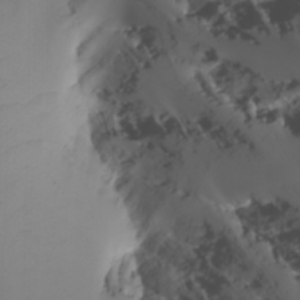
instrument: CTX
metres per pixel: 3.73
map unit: Nhu
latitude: -4.4629
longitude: -90.5357
